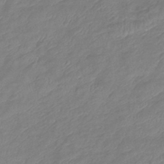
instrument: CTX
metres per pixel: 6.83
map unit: eHb
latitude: -42.0849
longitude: 81.9745
